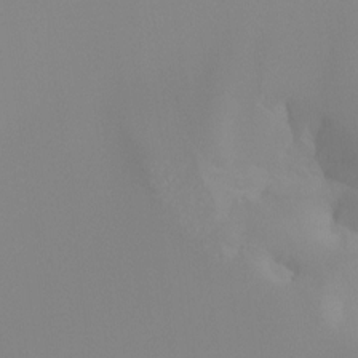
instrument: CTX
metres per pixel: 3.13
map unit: Hto
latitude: -8.2361
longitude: -51.5371
